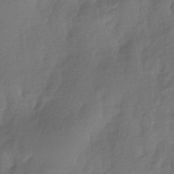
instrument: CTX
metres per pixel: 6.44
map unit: HNhu
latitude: -42.8596
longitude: 94.6896
